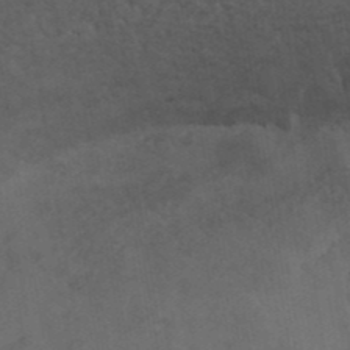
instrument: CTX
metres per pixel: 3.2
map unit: ANa
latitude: 41.1214
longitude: 53.1998
